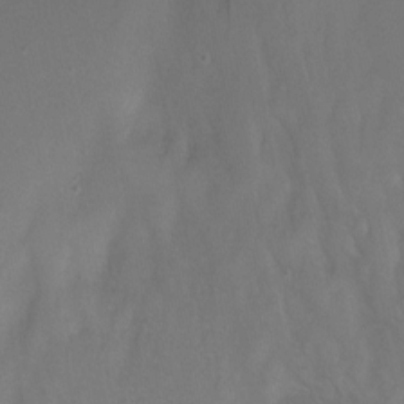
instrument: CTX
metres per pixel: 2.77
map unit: Ht
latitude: -13.0675
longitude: -44.1011
